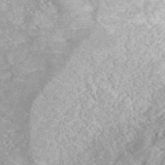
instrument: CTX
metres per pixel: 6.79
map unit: ANa
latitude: 41.5749
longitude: 28.7463
